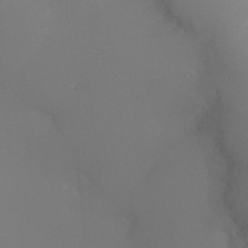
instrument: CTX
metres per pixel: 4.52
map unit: Ht
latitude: -5.7099
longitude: -26.1956
